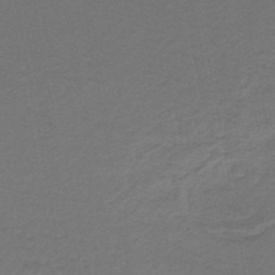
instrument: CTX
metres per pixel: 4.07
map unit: lHb
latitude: -43.5966
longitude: 62.4062
